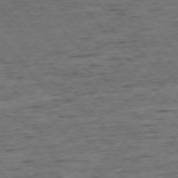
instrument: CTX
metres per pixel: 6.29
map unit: Ap
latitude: -75.6911
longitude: -90.5168
